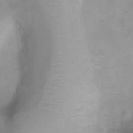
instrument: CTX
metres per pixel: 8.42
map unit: Htu
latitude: 3.6127
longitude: -22.0822
